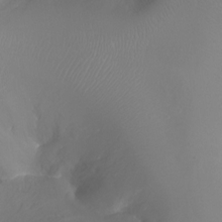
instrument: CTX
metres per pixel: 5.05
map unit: Ht
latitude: -17.1998
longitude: -43.8772
